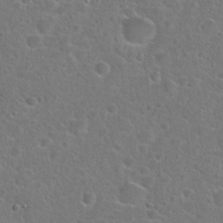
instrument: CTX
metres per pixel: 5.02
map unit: Hto
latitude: 23.6316
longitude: -46.6302
